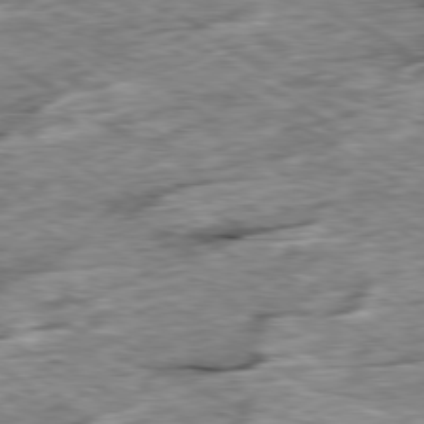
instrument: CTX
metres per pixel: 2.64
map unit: Ap
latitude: -79.8989
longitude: -84.5924
